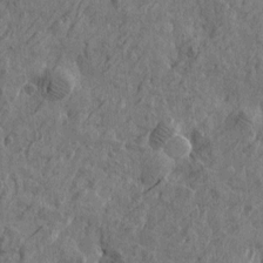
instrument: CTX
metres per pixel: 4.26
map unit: Htu
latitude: -6.0850
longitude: 179.7099
